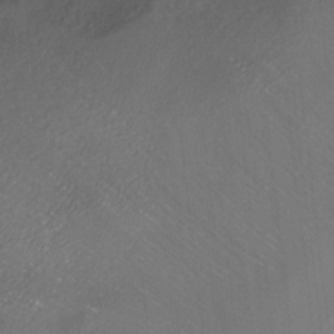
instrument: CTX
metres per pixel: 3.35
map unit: ANa
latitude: -36.4062
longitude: 95.2376
